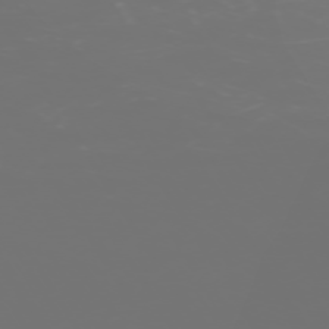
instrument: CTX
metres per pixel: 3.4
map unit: Hpe
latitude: -73.2943
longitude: 4.9352
